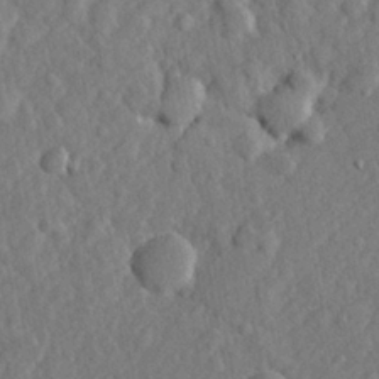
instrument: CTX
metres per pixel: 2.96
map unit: lHvf
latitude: 23.5749
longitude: 143.5777
